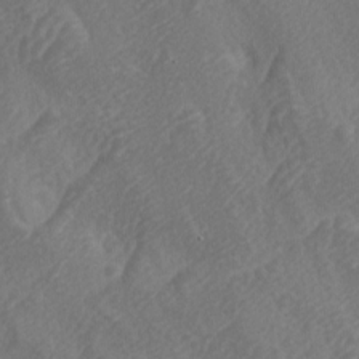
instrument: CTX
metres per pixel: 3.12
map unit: lAa
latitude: -4.1416
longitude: -123.4804
